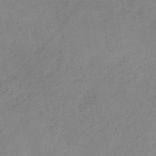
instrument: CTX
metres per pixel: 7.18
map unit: HNb
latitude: -31.4832
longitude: 62.0661
